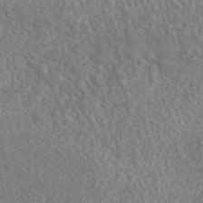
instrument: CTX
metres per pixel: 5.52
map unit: eAb
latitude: 44.6112
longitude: 124.6896
